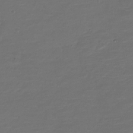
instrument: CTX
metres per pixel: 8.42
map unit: Nve
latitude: -20.8974
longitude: 104.0850
